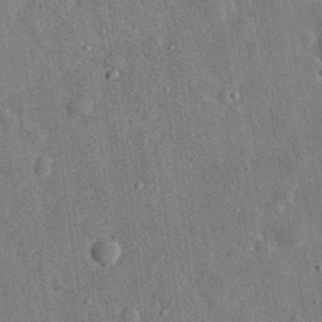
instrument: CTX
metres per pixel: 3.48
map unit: eHh
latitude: 32.0633
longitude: -77.4993
